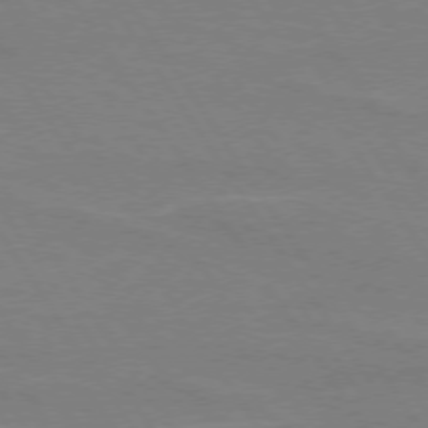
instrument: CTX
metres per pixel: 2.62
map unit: lApd
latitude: 73.9717
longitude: -56.5545
